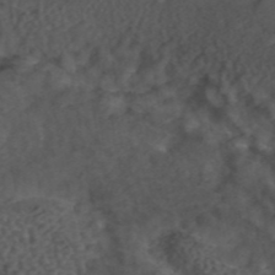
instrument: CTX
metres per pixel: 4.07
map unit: ANa
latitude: 44.0255
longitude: 24.4251
